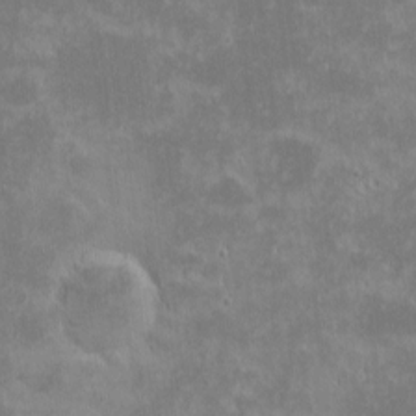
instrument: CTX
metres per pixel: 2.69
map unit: eHh
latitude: -1.2565
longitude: -85.1025
